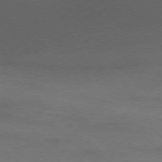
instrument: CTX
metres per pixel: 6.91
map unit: Ap
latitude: -77.9367
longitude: -68.3656
